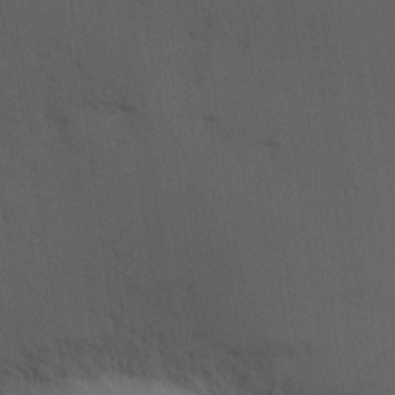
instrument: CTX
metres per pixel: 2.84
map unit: Hve
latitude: 14.1578
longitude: -90.7435
